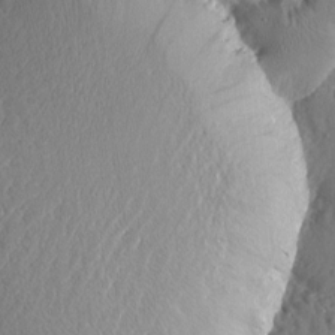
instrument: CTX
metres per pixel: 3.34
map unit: Htu
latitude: -2.0472
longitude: -178.6491
